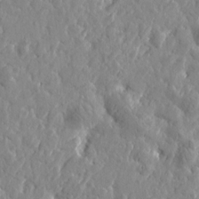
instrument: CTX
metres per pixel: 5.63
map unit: Htu
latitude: -2.4817
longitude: 179.7099
